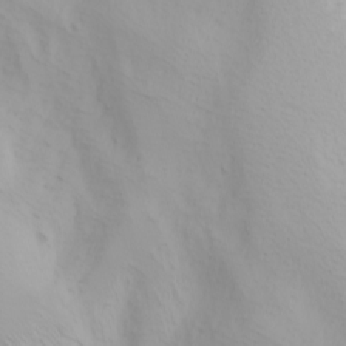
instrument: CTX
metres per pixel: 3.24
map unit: Nhu
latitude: -0.2551
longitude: -75.5938
